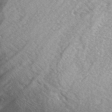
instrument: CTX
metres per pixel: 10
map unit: Hto
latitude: 38.7057
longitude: -42.2523
